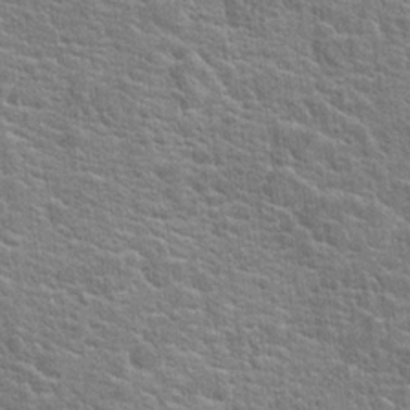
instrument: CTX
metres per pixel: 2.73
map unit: Hto
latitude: 20.2901
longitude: -44.2522
